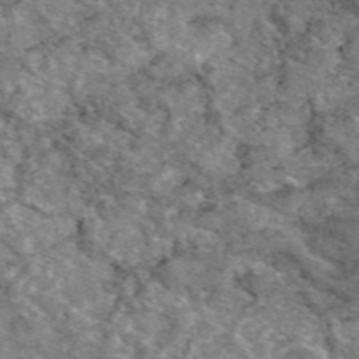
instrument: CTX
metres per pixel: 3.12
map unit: eAb
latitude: 49.5182
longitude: 113.1053
